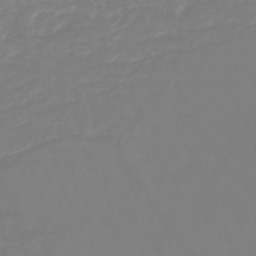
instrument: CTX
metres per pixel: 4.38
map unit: lHb
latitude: -45.5210
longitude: 79.2187
